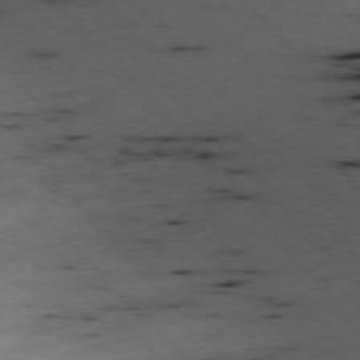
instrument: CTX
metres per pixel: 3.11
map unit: Ap
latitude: -77.0864
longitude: -60.7624
